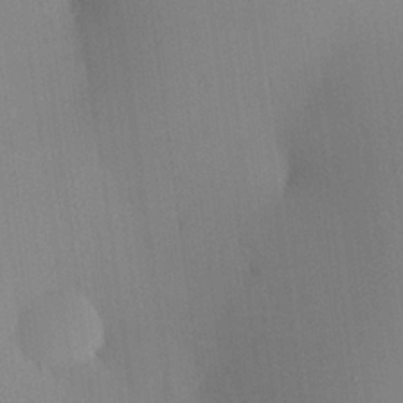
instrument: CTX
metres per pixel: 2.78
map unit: Hve
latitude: 24.7435
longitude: -91.7639
